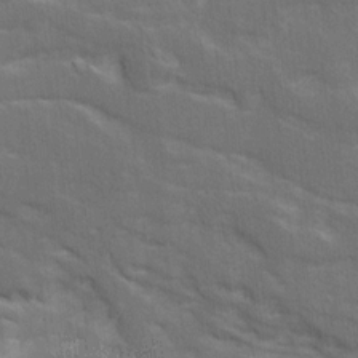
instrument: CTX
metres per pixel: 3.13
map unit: Ave
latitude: 15.5938
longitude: -138.4601
